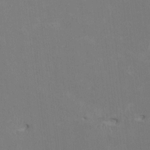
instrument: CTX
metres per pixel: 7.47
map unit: HNhu
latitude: 1.7071
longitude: -5.2348
